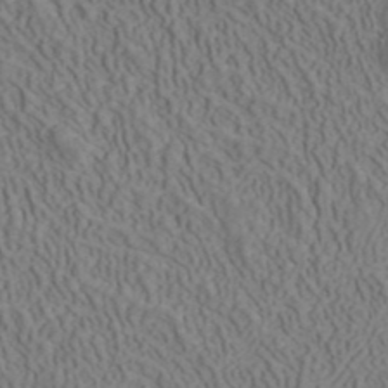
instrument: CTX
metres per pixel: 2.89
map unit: ANa
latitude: 41.4615
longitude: 33.1431
